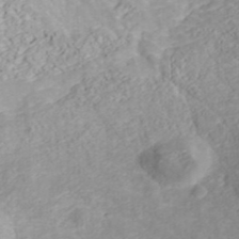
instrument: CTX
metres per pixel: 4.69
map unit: ANa
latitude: 40.3656
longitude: 23.1809
